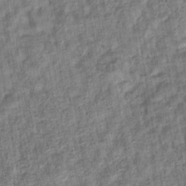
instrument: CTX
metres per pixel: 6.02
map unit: eHb
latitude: -36.4251
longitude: 79.7288
